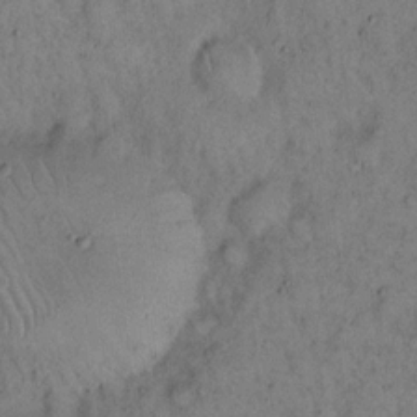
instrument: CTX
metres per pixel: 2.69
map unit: eHh
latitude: 16.3467
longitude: -62.1200
